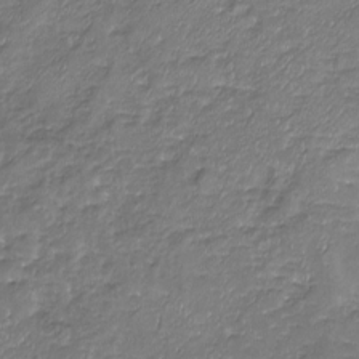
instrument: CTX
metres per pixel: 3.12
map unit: Nhu
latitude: -19.4454
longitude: -57.9717
